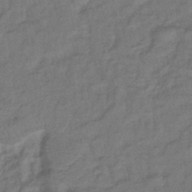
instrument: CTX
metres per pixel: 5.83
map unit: lHb
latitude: -42.9730
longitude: 79.9367
